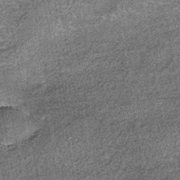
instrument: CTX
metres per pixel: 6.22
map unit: lHb
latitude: -39.5210
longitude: 65.0109
